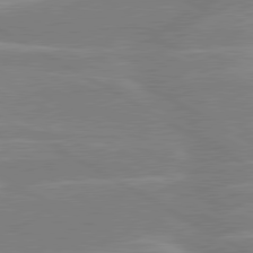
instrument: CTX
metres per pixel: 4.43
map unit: lApd
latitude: 80.2333
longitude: -123.9150
